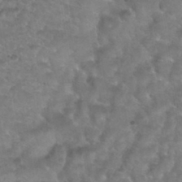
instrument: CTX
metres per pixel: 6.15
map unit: Nhu
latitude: 31.5749
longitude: -49.8772
